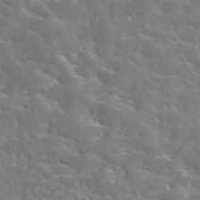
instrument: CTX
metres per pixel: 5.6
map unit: eAb
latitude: 45.0080
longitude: 125.7666
